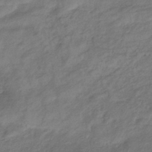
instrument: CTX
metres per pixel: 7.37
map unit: lHb
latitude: -37.0108
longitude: 71.8422
